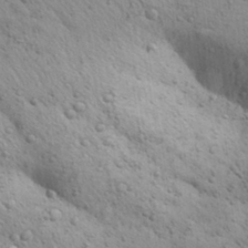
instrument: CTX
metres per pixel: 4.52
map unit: Aa
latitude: 31.1970
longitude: -147.0459
